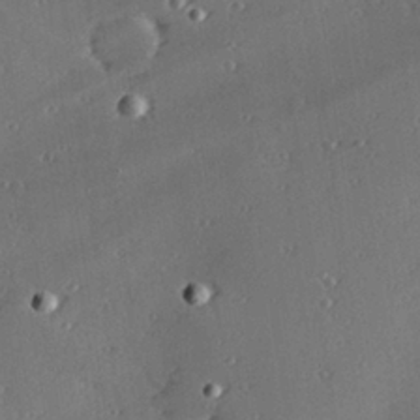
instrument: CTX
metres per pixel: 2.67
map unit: Hve
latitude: 27.6694
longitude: -91.3293
